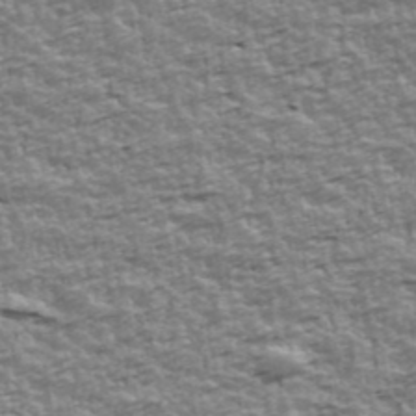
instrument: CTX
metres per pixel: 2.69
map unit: Ave
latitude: 42.3089
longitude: -112.7813
